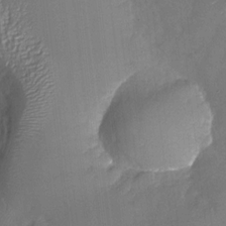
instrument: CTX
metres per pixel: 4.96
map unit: Nhu
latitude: -27.0864
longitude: -57.8016
